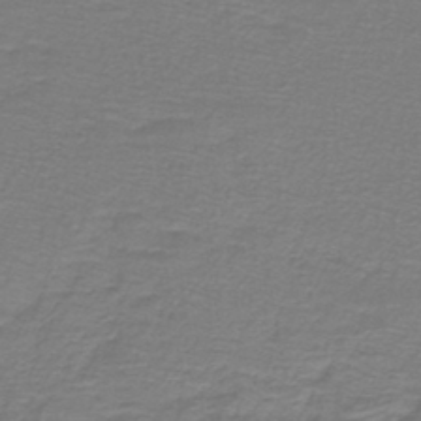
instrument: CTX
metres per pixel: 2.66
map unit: lHb
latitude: -43.0108
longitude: 56.8219
